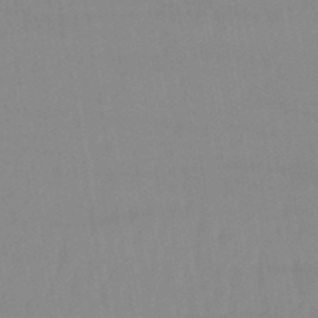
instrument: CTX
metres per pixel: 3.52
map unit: lHb
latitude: -44.5763
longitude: 76.8786
